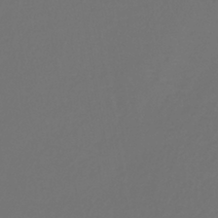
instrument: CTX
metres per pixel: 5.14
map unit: lHb
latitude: -39.7100
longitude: 62.9919
